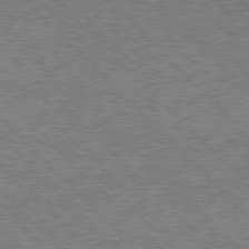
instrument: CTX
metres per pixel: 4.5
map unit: Hpe
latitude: 76.8002
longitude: -156.3845
